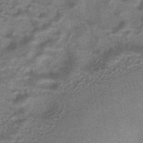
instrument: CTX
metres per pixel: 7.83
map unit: HNhu
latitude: -42.2172
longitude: 90.5574
